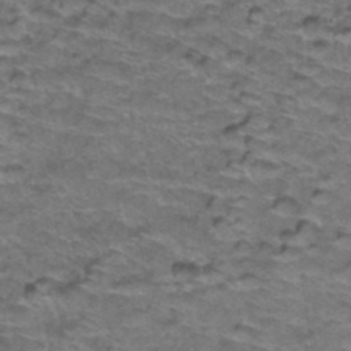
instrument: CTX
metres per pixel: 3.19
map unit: Hto
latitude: 38.2711
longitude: -43.6505
